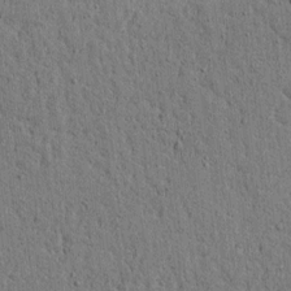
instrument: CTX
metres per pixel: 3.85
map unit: lAvf
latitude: 4.6868
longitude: 167.0297
